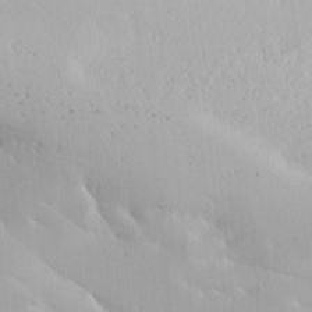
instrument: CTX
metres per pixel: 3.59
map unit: Ave
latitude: 21.1970
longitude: -137.9150
